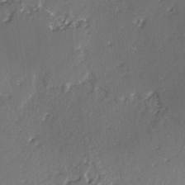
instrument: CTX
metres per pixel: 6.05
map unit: lAvf
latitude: -3.2753
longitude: -107.3860
